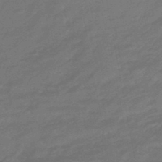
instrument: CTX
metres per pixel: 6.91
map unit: HNhu
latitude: -46.6518
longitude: 90.4440
